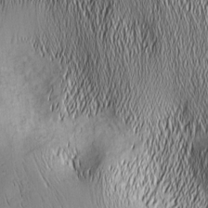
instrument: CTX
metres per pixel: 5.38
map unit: Nhu
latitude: -5.1242
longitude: -152.0255
